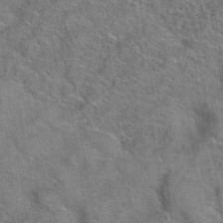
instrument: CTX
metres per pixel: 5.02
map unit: Hto
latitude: 39.6694
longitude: -43.0081
